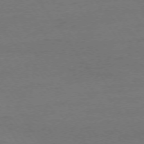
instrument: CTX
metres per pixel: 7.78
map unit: Ap
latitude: -74.9353
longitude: -85.6694
